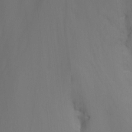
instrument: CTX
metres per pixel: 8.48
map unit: Nhu
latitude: -15.4833
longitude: -50.3278
